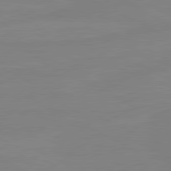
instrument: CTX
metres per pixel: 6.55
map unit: lApd
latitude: 81.0269
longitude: -176.9702
